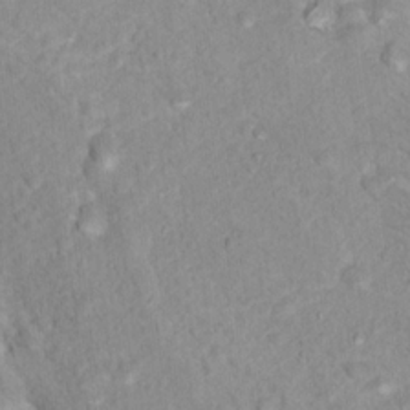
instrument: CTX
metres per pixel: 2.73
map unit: Nhu
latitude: 16.3656
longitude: -31.5938
